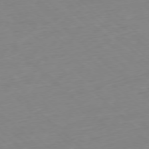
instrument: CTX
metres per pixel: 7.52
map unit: Ap
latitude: -77.5966
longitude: -90.1011
